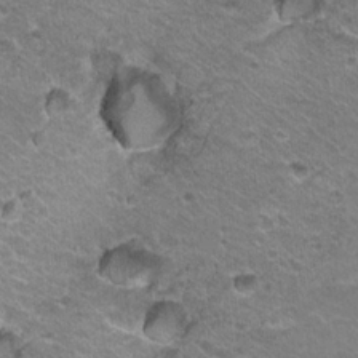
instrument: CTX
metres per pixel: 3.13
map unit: Hto
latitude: 20.7247
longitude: -32.6113
